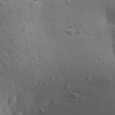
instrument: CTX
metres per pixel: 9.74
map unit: Aa
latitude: 29.7260
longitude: -146.3657
